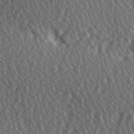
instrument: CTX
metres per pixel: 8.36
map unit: Hve
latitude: 3.1025
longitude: -123.5749
